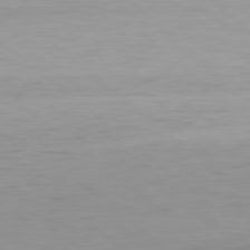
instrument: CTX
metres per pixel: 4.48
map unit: Hpe
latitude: 78.3656
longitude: -169.5371
